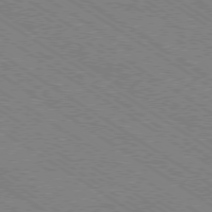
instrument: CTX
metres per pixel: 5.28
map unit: Ap
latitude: -79.4643
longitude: -79.8395
